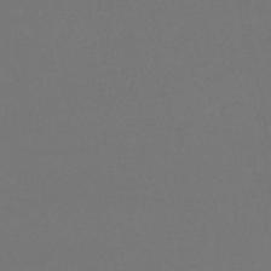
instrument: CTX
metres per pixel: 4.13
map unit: lHb
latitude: -43.5966
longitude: 63.4643
